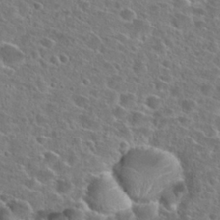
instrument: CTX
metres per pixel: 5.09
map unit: Hto
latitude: 25.2725
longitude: -46.5357
